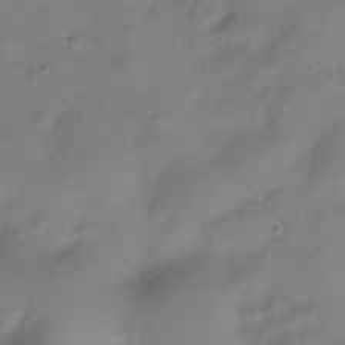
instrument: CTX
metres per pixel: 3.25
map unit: Hve
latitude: -28.8408
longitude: 93.8044
